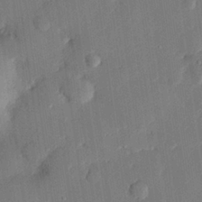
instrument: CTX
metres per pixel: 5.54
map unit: eHh
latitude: 27.0081
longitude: -82.2711
